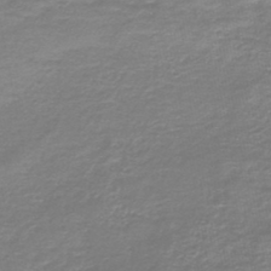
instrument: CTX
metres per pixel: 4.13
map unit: HNb
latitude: -46.1605
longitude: 52.8408
